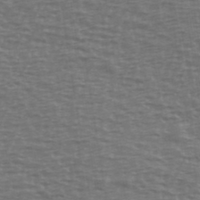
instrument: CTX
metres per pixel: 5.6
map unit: Ave
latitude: 39.1592
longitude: -113.0458
